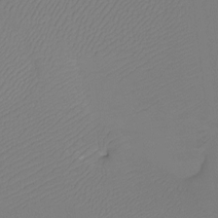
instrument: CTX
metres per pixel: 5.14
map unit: Htu
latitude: -12.7841
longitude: -48.1389
